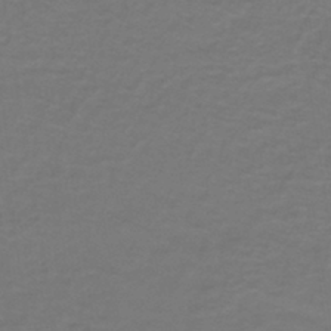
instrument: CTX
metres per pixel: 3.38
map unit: lHb
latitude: -43.3320
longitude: 56.3684
